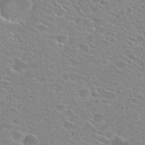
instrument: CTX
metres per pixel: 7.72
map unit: Hto
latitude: 24.1011
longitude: -44.8191
